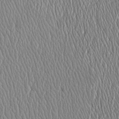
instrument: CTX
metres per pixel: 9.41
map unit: Htu
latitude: -6.1417
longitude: 156.3306
